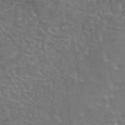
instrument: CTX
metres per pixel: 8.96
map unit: eAb
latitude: 44.6301
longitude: 107.3132
